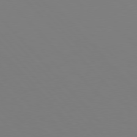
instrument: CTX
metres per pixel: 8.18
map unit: Hpe
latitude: 77.3670
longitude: -173.9339
